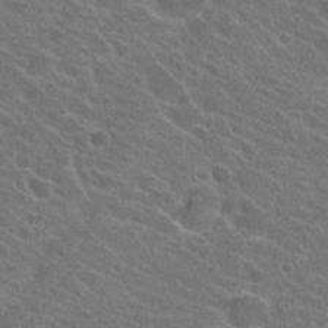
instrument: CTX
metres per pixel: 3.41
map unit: Hto
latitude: 23.3293
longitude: -38.9136
